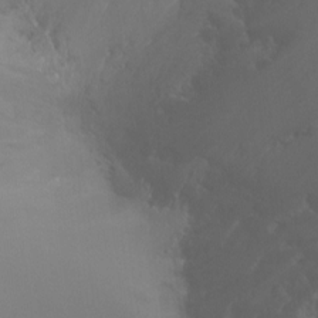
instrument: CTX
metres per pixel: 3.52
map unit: Ht
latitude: -9.7855
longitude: -37.6316
